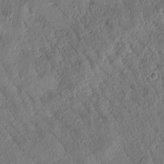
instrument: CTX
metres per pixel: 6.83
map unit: Htu
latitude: 0.4601
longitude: 175.8422
